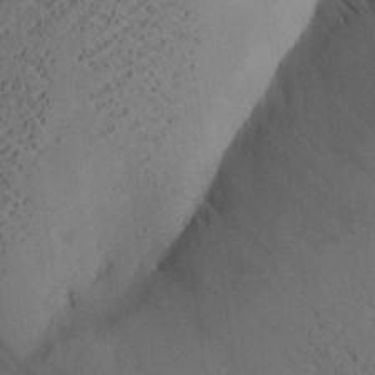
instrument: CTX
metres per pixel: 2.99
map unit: Aa
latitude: 27.8961
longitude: -131.2726
